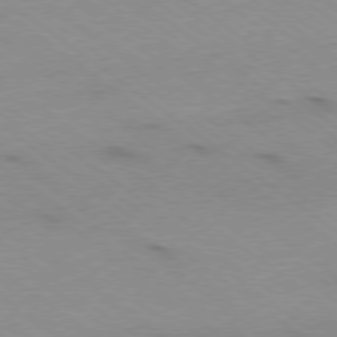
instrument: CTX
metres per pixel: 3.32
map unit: Ap
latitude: -79.2565
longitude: -99.7638
